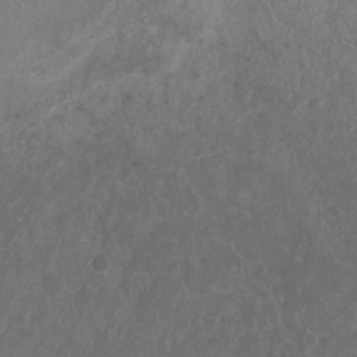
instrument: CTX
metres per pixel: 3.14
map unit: Ht
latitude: 2.1200
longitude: -19.7071
